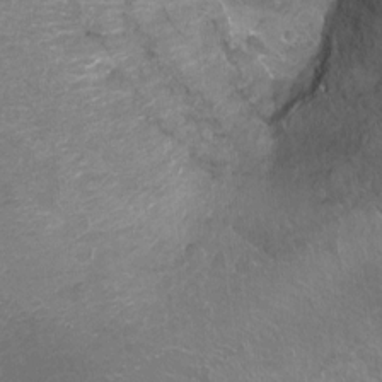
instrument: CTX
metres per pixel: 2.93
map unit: Ht
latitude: -5.0675
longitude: -36.5546
